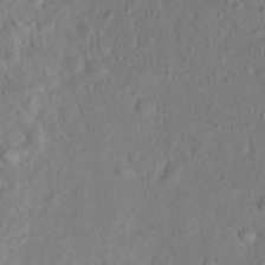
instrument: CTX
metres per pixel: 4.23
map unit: Hto
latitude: 17.0647
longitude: -37.6316
